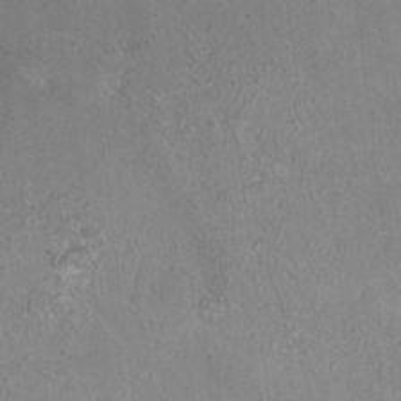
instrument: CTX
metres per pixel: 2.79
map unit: HNhu
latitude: 5.8583
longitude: 10.1228
